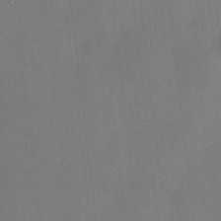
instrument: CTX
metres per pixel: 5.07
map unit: HNhu
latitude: 8.6113
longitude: 9.0297
